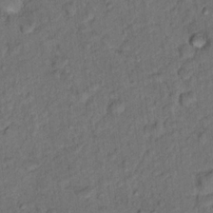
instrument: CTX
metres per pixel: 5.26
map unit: Hto
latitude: 15.8584
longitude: -31.2726
